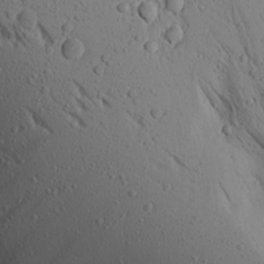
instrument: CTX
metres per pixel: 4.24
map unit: Aa
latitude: 17.4993
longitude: -147.6505
